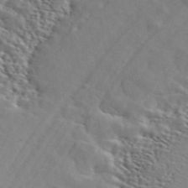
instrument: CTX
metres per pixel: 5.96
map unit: ANa
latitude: 45.8772
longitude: 49.3510
